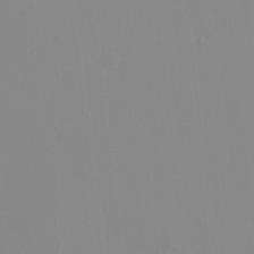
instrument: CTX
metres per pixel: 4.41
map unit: HNhu
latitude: 6.5735
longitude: 2.0283
